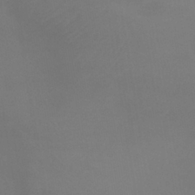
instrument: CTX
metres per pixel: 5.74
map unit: lHb
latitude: -38.6897
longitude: 74.4440
